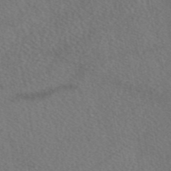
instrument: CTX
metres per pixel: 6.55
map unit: eAb
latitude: 48.0822
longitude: 118.1417
